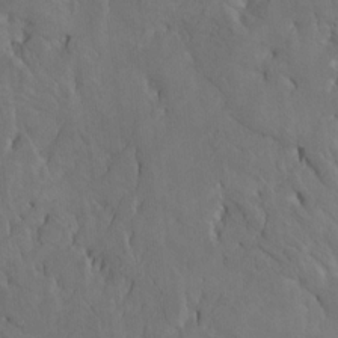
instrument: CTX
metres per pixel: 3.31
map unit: Htu
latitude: -7.0297
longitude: -66.6679
